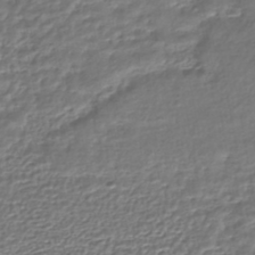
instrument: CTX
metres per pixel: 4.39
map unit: HNhu
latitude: -46.2550
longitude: 103.7100
